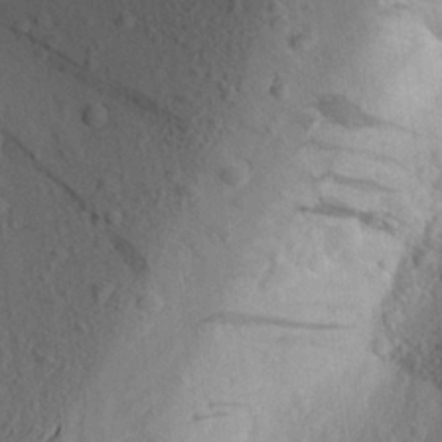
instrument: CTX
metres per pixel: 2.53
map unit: Aa
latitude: 23.5560
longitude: -149.6883
